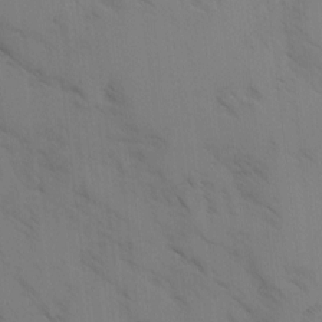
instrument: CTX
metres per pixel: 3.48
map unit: Ave
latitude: -0.6519
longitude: -111.7639
